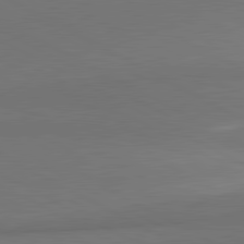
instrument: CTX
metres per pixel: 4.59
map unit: lApd
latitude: 81.3293
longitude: 155.7289
